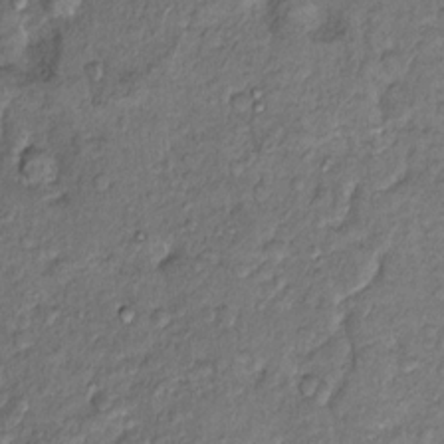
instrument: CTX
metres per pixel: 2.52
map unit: Hto
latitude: 14.1200
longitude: -29.5371
